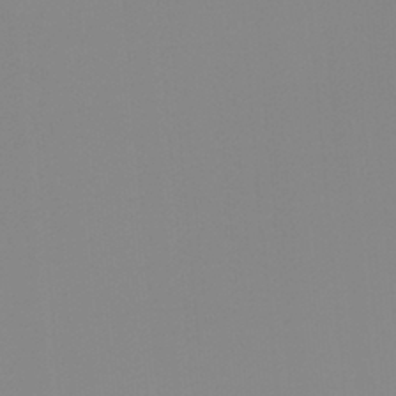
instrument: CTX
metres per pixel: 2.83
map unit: Ht
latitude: -13.4266
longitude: -51.1214
